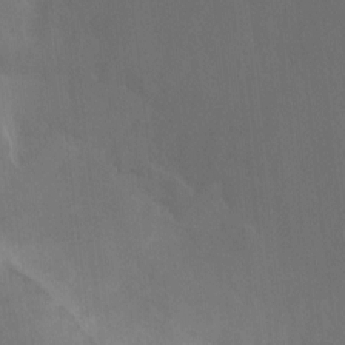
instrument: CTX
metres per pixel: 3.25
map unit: Ht
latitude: -8.8786
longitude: -38.5735
